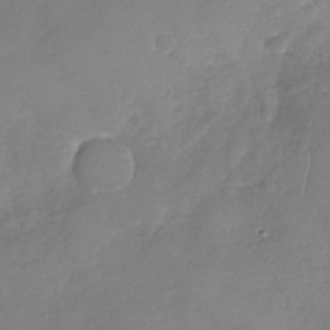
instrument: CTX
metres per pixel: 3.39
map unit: Nhu
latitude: -31.5399
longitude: -61.3104
